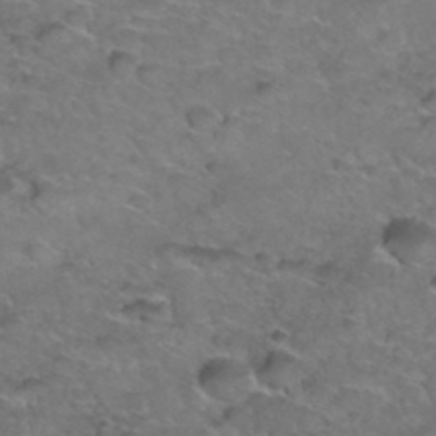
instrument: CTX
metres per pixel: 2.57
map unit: Hto
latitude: 38.5357
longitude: -43.3671
